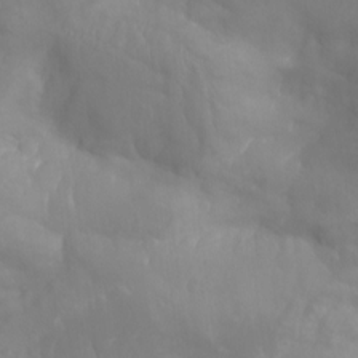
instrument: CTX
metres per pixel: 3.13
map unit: Aa
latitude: -8.0472
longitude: -78.4412
